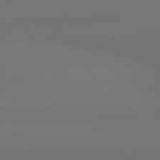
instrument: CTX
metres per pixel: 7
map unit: lApd
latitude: 81.1214
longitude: 152.7274
